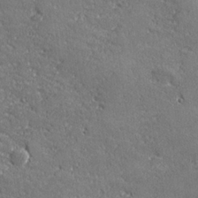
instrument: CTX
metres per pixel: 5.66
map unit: lHvf
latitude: 26.8758
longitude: 141.9367
